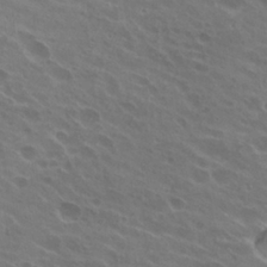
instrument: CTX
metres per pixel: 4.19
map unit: Hto
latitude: 24.3467
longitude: -38.4034
